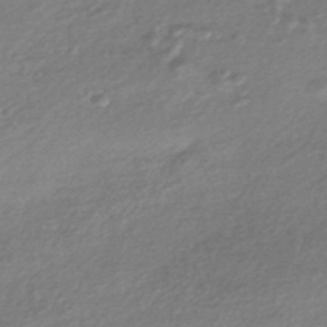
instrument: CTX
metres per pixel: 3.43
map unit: HNhu
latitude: -44.5574
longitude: 93.4454
